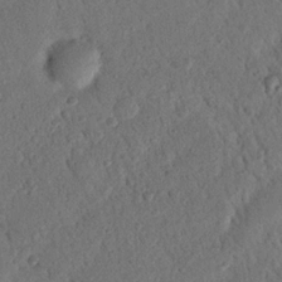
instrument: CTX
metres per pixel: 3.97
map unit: Nhu
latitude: 20.6680
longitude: -77.7449
